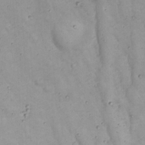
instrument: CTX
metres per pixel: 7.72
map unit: Nhu
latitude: 22.3656
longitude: -66.6490
